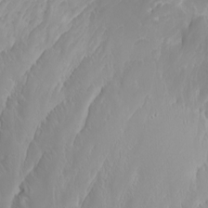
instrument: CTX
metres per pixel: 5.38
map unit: Htu
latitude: -6.6896
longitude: -71.3859
